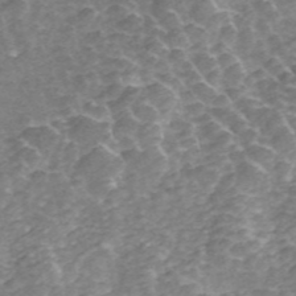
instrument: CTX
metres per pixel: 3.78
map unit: ANa
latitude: 45.0080
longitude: 25.3698
